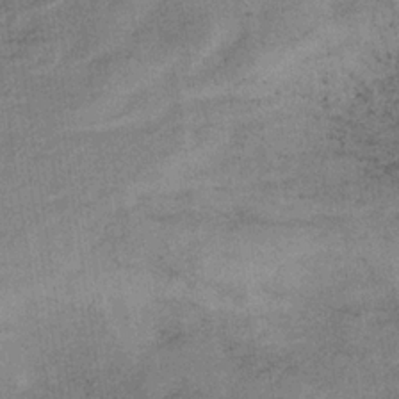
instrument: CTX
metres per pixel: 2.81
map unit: HNb
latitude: -32.6519
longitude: 62.6329
